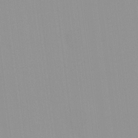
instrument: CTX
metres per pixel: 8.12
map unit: Hto
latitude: -8.2739
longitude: -42.0822
